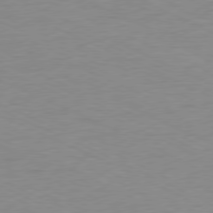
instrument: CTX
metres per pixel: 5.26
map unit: Ap
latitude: -78.2550
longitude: -73.1593
